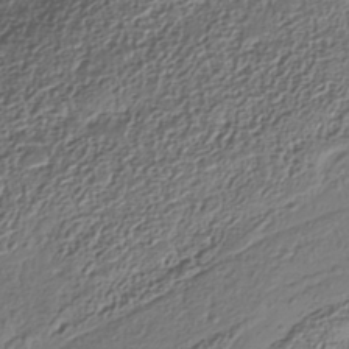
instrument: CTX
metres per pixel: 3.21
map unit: Nhe
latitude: -38.5763
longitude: -147.2726
